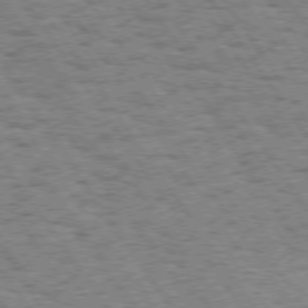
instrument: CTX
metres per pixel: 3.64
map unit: Hpe
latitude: 73.9906
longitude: -138.9136
